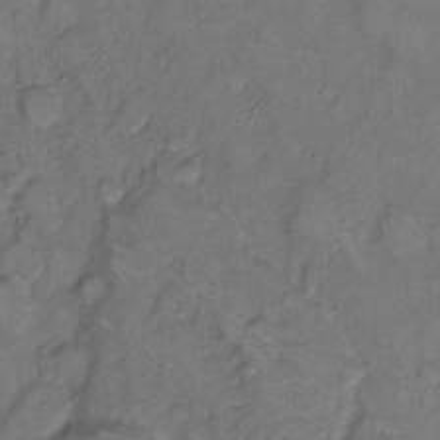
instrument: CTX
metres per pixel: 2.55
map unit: eHh
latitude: 8.5357
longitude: -62.3279
